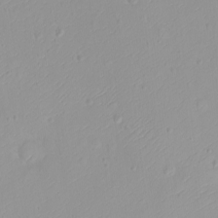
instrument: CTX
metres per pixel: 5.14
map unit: eHh
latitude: -9.6344
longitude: -69.0269
